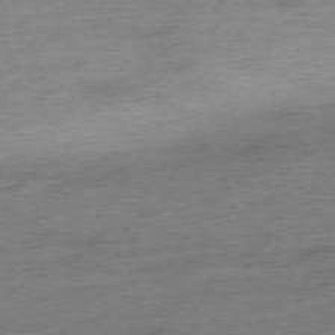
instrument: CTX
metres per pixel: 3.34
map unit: Hpe
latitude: -77.1053
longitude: -13.4616
